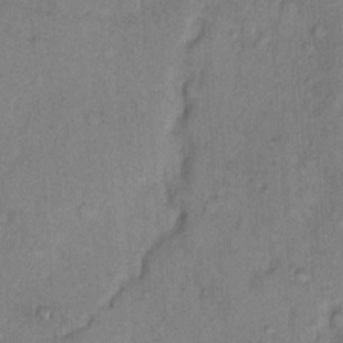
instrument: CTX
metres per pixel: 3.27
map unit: Hto
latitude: 10.4034
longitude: -61.9339
